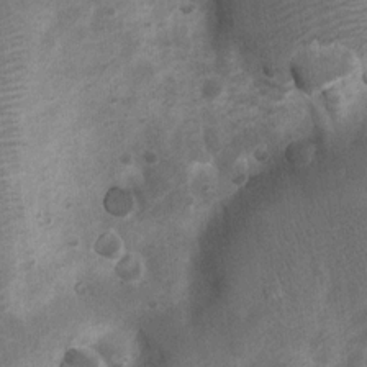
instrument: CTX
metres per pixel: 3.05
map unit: Nhu
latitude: 6.9136
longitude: -23.4048
